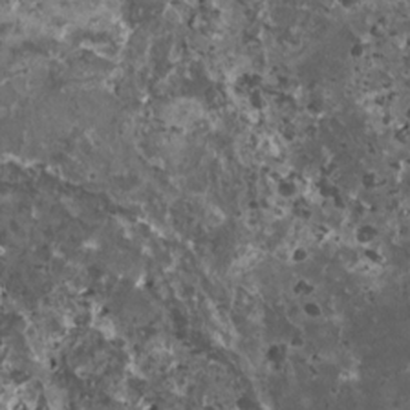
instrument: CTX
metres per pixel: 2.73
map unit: HNhu
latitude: 3.1214
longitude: 5.5966
